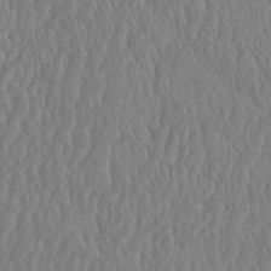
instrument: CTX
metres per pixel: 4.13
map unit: eHh
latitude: -3.6910
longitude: 15.0109
